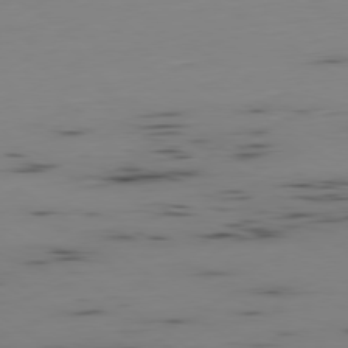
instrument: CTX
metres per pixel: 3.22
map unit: Hpe
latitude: -79.5210
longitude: 13.9556
